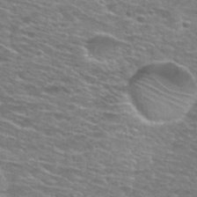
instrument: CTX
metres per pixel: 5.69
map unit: Hto
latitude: 28.7624
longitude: -48.8947
